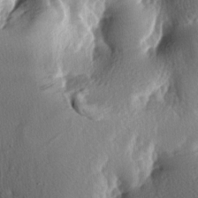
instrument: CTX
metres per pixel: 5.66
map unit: lAa
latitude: -7.0864
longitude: -124.5735
